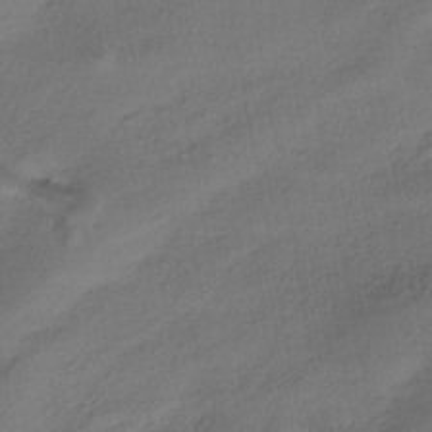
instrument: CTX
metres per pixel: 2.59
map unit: HNhu
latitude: -40.1039
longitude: 107.8989
